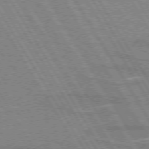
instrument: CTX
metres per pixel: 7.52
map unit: lApd
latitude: 73.1404
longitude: -55.7827
